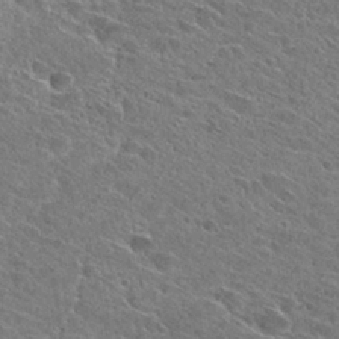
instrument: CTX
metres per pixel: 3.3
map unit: Hto
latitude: 27.6883
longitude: -42.9514
